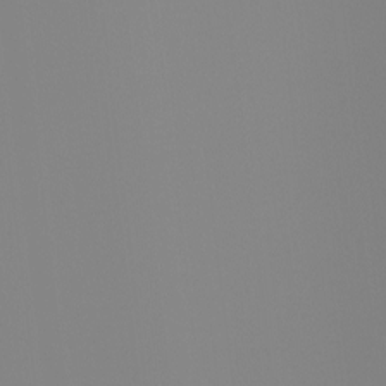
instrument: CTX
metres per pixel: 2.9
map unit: Ht
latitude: -4.1039
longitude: -61.6127
